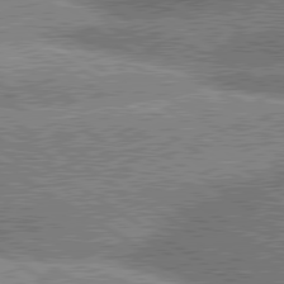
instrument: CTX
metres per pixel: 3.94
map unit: lApd
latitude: 80.2522
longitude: -151.5749
